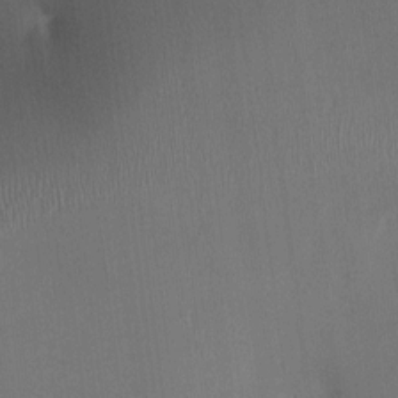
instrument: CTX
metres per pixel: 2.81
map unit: Ht
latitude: -1.4455
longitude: -15.9339
